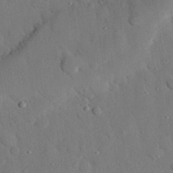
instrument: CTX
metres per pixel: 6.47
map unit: eHh
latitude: 27.2915
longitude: -78.8569
